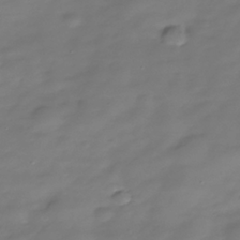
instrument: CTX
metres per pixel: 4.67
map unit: Nhe
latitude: -38.2173
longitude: -113.2537
